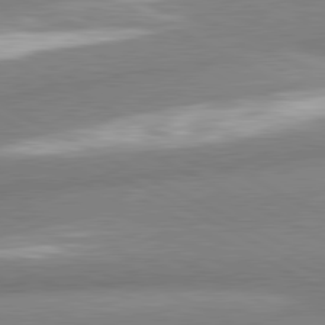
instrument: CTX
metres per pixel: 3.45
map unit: lApd
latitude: 81.1025
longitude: -163.9528
